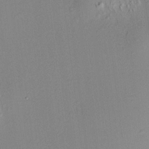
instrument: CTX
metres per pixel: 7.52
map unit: HNhu
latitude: 7.9528
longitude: 14.4440
